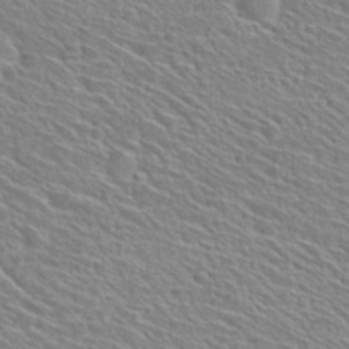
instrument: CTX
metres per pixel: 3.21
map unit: Hto
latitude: 29.1214
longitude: -46.9325
